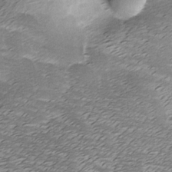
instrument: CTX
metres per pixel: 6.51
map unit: Ave
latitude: -7.6910
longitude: -123.3104
